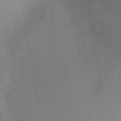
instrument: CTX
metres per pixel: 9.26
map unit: Ht
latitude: -3.4265
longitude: -27.4993
